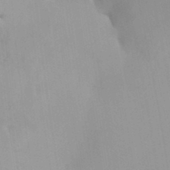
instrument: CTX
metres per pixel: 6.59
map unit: HNhu
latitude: 7.2726
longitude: -1.8961
